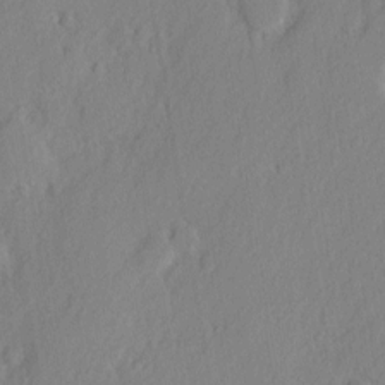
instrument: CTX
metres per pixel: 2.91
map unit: eHh
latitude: 2.9136
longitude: -77.5560
